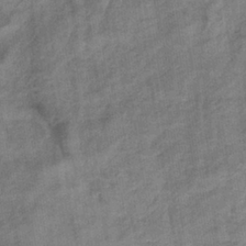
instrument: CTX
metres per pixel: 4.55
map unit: eHb
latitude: -36.1794
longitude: 77.8044
